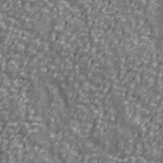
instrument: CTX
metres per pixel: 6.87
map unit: Ave
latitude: 40.8757
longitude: -112.5546
